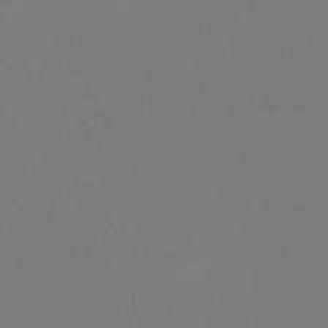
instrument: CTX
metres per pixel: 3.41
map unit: lHb
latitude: -41.8800
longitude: 65.3132
